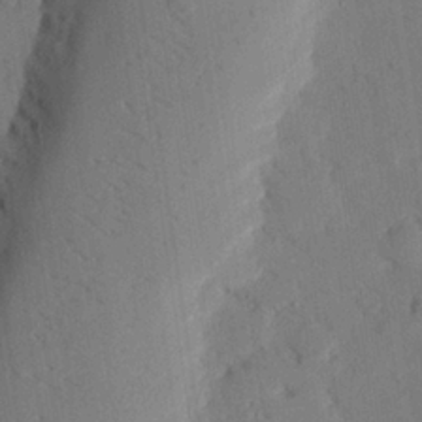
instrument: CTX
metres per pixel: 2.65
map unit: eHh
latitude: 26.5735
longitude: -80.2900
